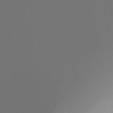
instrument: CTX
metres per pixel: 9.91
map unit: Ht
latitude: -12.3873
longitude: -48.1389
